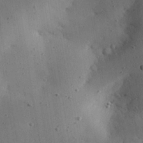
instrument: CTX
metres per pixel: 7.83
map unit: eHh
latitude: 25.3670
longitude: -71.8961
